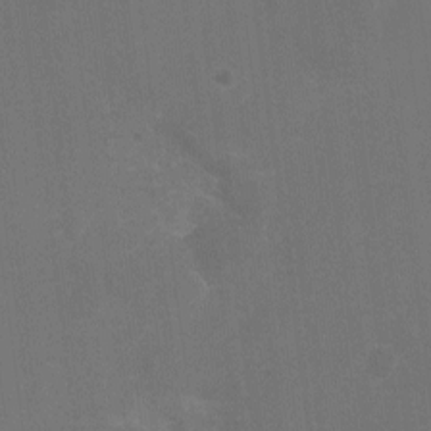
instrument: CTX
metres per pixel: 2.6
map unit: Nhu
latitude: -15.8045
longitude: -58.0822
